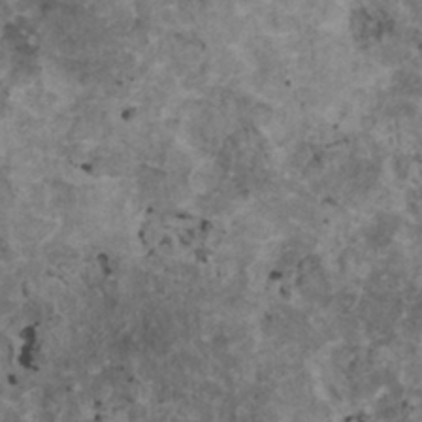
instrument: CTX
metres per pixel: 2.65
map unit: HNhu
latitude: 2.0255
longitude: 4.1794
